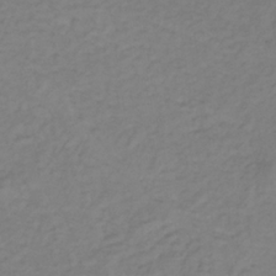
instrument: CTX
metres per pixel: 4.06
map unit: lHb
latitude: -34.9164
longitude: 70.2740
